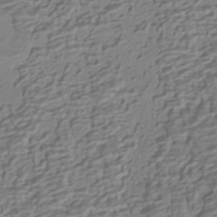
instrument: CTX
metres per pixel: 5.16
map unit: HNhu
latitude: -42.9541
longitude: 101.0675
